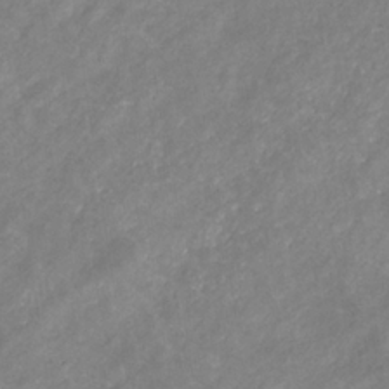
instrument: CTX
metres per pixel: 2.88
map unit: eHb
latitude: -31.8044
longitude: 70.7463
